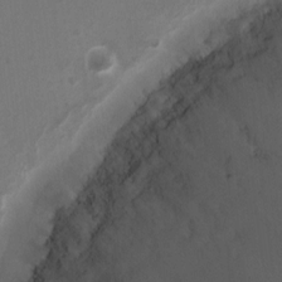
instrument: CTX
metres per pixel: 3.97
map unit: Ht
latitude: 2.7435
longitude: -27.7639
